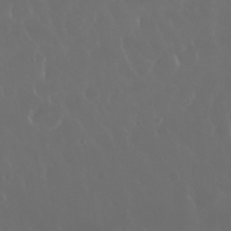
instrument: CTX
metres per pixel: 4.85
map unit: Nhu
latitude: 30.2523
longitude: -58.9892
